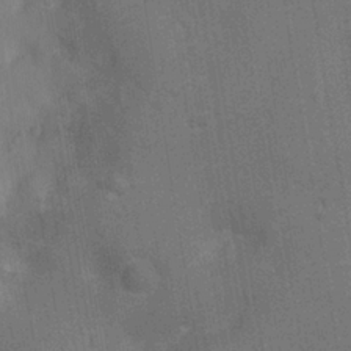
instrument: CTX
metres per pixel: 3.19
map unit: Ht
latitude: -10.9164
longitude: -22.7246
